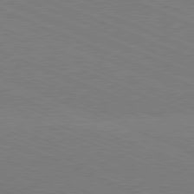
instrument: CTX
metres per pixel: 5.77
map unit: Hpe
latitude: -81.8045
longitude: 16.5574
